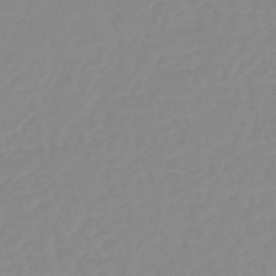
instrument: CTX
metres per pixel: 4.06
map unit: eHb
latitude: -44.8030
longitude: 80.8408
